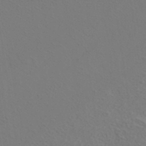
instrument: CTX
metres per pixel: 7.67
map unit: ANa
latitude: 39.4237
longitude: 20.5195
